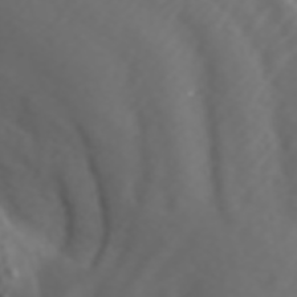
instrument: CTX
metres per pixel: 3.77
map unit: ANa
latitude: 44.5546
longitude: 21.9745
